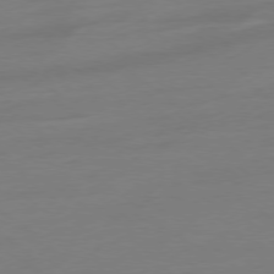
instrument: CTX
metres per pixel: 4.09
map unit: Ap
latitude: -78.7841
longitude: -98.4034
